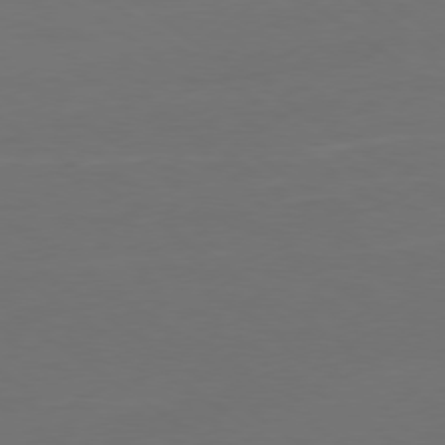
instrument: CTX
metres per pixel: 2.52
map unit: Ap
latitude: -79.2942
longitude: -61.6505
